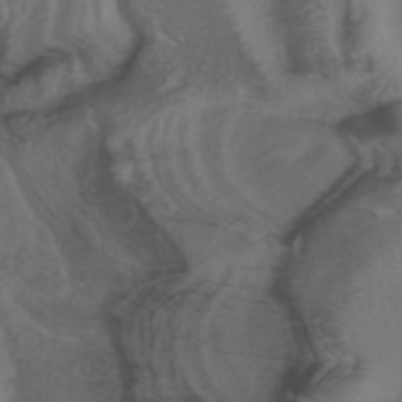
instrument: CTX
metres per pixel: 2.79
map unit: ANa
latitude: 40.1199
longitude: 28.6519
